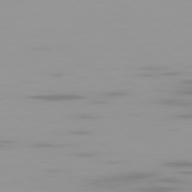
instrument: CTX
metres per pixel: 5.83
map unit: Ap
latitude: -79.6721
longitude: -69.2159
